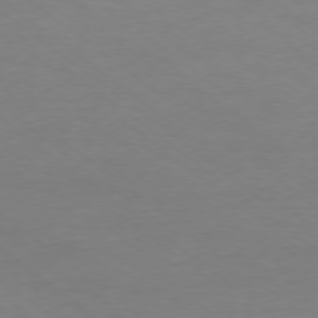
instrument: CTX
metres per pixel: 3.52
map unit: Ap
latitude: -78.7085
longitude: -89.1592
